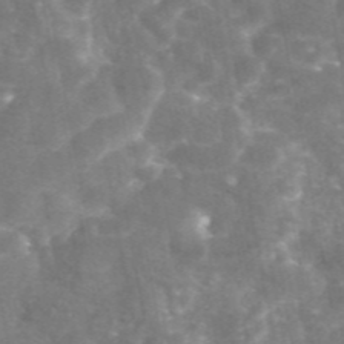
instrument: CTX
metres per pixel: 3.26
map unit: eAb
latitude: 45.9528
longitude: 120.5384
